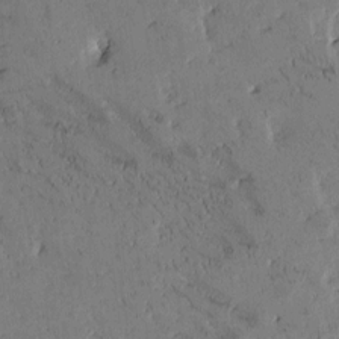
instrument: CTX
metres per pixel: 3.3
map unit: Htu
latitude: -2.7085
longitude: 175.9556
